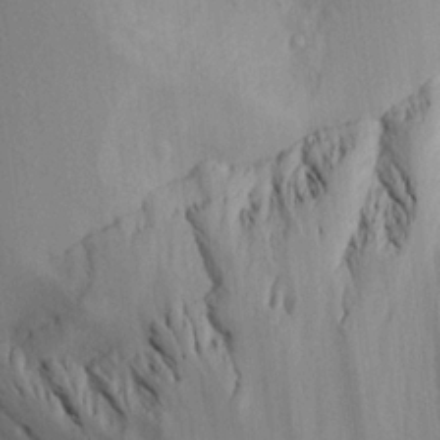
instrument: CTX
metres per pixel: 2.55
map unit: Aa
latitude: 19.9906
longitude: -144.3278
